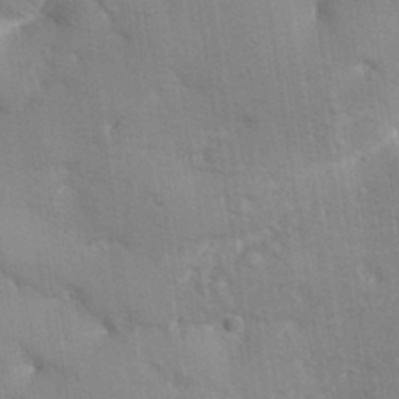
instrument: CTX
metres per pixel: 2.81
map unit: Aa
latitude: 33.3104
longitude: -144.5734
